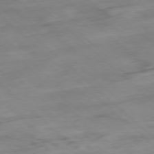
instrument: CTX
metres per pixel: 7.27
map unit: Hpe
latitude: -78.3495
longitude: -18.1200
